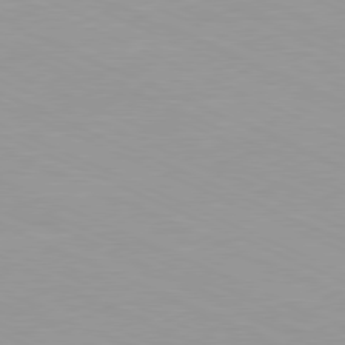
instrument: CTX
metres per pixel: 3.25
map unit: Ap
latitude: -81.1998
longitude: -93.0269
